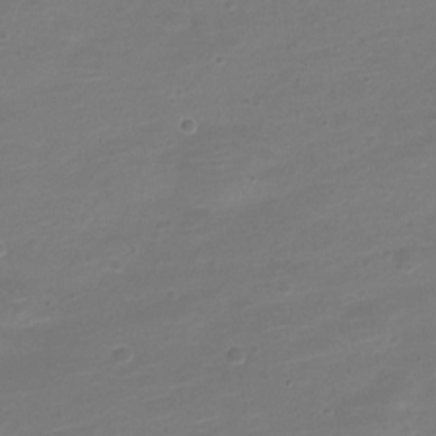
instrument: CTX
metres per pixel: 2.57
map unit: Nve
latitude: -21.3131
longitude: 104.1417
